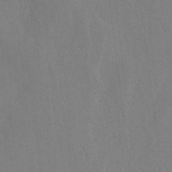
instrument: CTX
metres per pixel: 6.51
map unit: lAvf
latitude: -5.6155
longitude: -113.9339
